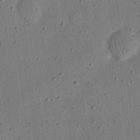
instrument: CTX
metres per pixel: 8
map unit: eHh
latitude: 24.4601
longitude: -69.1025
